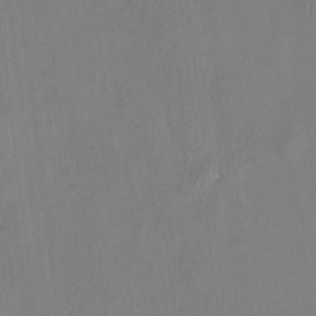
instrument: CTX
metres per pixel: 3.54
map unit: lAvf
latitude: 7.2915
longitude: 166.1795
